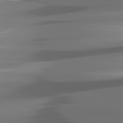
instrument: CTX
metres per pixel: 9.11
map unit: lApd
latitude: 81.4426
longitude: -141.9150
